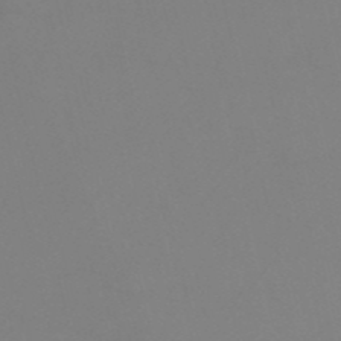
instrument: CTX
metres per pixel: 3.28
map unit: HNb
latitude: -51.2754
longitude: -46.2334
